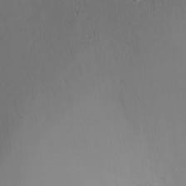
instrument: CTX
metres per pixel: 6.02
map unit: Ht
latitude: -6.8408
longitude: -26.5357
